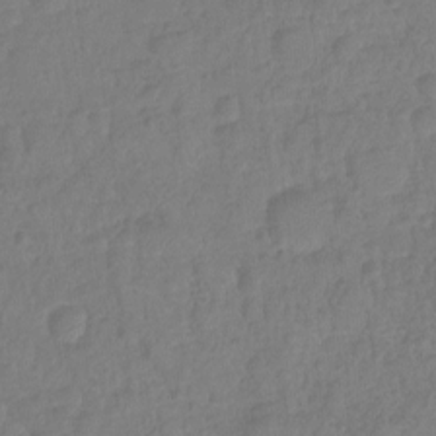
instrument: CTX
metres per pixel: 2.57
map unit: Ht
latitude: -11.6155
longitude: -24.2522
